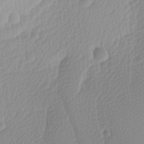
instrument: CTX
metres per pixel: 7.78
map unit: Ave
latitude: -9.1431
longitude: -123.5560
